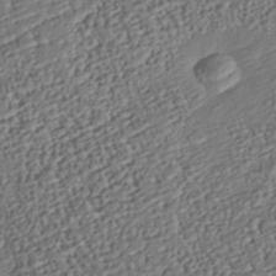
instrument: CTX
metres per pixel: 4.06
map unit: Nhu
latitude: -37.8800
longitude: -80.9325
